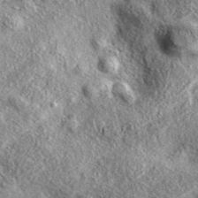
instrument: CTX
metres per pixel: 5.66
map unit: eAb
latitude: 38.2145
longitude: 109.8044
